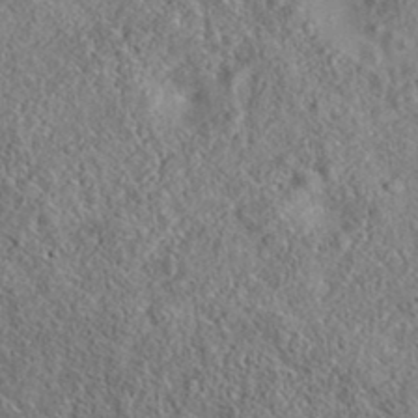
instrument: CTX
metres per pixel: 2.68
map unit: eAb
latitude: 36.1389
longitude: 113.8423
